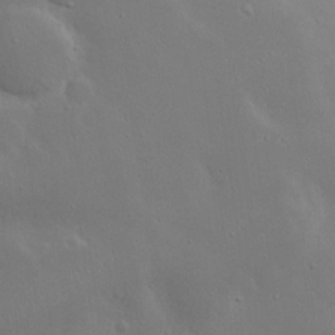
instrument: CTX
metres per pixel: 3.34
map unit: Nhu
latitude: 19.3292
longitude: -72.2145
